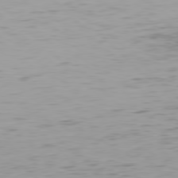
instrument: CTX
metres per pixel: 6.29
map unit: Hpe
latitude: 77.7071
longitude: -171.1025
